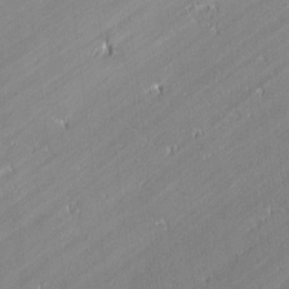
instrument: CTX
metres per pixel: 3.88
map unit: lAvf
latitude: 0.1766
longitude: -107.9339
